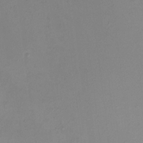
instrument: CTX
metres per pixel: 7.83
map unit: HNhu
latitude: 5.4426
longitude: 9.2376
